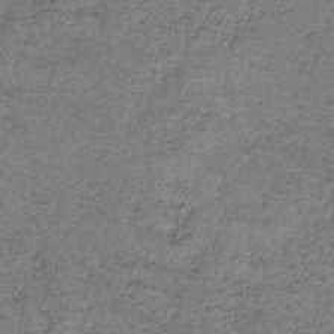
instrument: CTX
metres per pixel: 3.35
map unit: HNb
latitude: -35.6344
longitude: 53.2187
